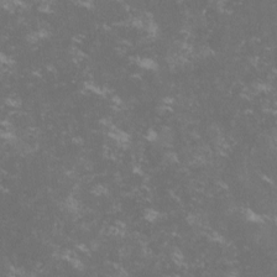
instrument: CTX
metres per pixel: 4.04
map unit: lHvf
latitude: -13.8800
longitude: -99.8016
